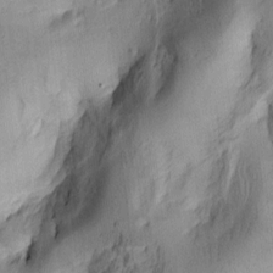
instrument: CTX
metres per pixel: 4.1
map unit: lAa
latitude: 5.2537
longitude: -113.9528
